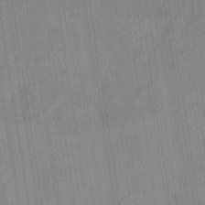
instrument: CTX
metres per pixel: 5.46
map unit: eHb
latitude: -35.7478
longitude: 73.8044
